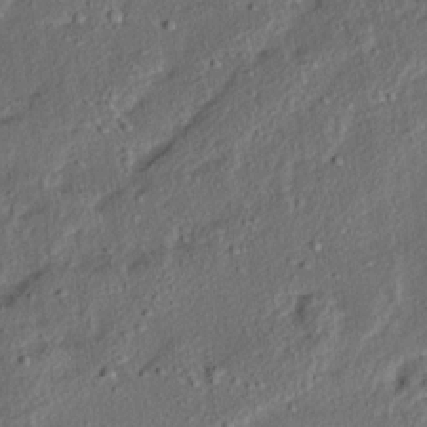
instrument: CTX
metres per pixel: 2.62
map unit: Ave
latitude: 14.4790
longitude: -136.8380
